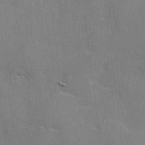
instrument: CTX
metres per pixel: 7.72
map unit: Hve
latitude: 17.9717
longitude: 151.3321
